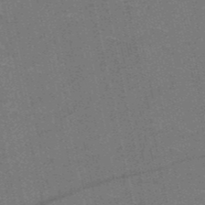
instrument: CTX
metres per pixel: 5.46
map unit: HNb
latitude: -51.8044
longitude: -43.9339
